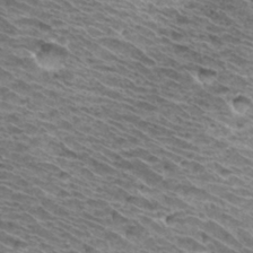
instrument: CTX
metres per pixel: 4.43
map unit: Hto
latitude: 32.9325
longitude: -40.1955
